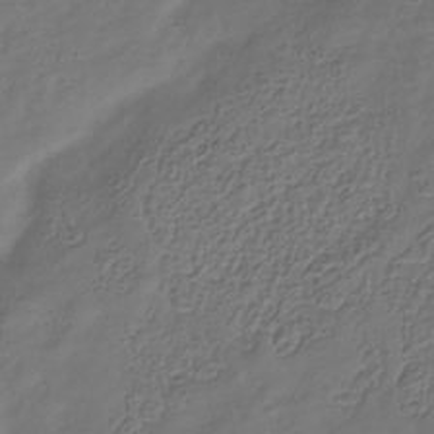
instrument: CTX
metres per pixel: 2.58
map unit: Hve
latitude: -34.2739
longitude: 90.7275
